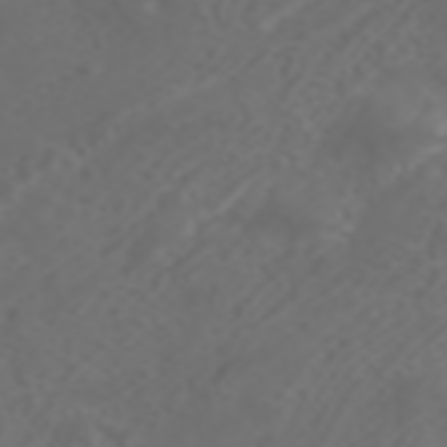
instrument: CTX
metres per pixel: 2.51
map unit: ANa
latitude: 42.2334
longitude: 34.3495
